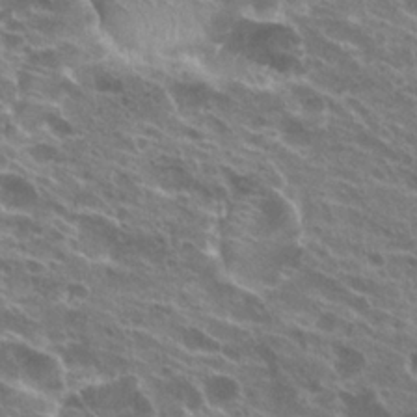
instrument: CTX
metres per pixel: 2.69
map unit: Hto
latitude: 24.1199
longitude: -38.7246
